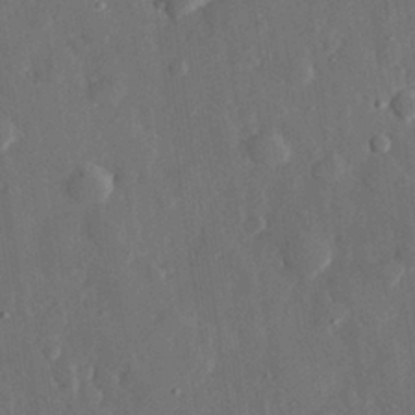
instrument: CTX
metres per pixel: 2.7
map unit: eHh
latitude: 28.9136
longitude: -80.0255
